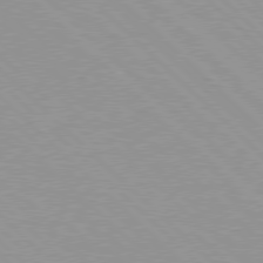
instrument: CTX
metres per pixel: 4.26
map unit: Hpe
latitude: 77.7827
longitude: -153.0837
